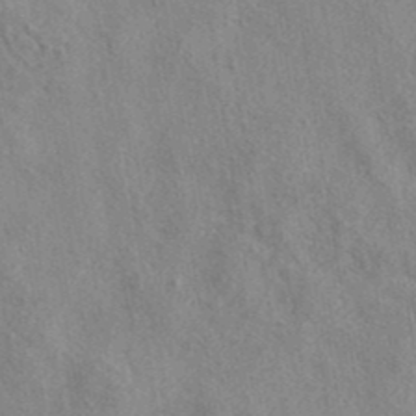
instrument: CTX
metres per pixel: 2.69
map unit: eAb
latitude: 39.2159
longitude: 112.5385
